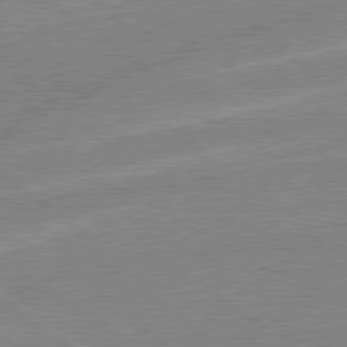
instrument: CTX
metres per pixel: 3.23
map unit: Hpe
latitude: 78.9136
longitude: -145.2348
